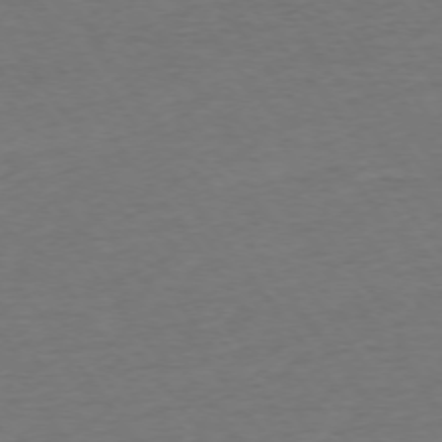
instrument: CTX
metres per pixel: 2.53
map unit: Ap
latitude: -75.1432
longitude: -85.1025
